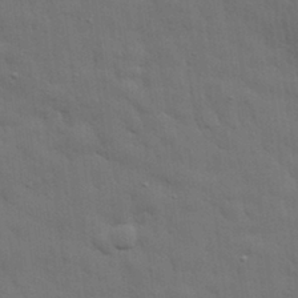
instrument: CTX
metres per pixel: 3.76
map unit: eHh
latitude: 29.8394
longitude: -75.2537
